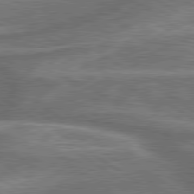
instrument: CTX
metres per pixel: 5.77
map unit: lApd
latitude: 79.9339
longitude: -171.9528
